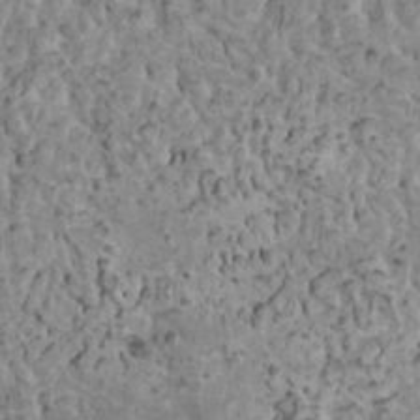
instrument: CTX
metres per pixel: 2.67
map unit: HNhu
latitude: 5.9528
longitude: -1.0458
